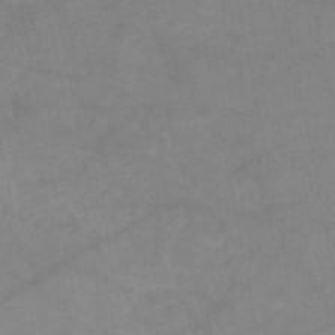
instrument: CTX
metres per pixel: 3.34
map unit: HNb
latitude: -48.4251
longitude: -38.8569
